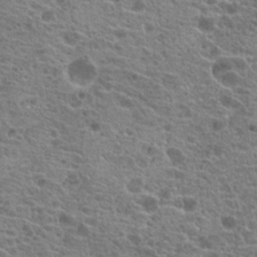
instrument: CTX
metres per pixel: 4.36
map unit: Hto
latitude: 20.9892
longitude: -41.6693
